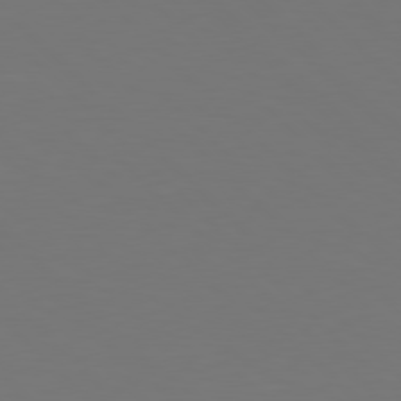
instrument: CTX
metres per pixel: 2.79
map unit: Hpe
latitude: 77.9339
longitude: -175.1025
